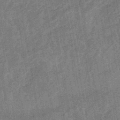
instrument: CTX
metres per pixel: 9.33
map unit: eHb
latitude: -48.1039
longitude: 85.5588
